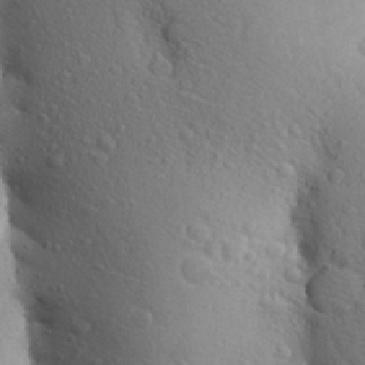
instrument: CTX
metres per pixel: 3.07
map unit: Aa
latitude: 27.6316
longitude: -148.5168
